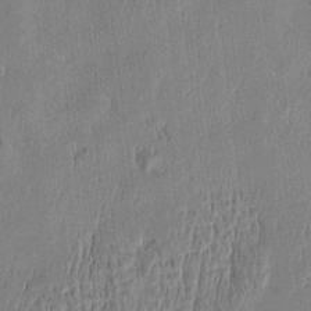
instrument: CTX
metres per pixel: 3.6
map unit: Htu
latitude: -5.3698
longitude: 175.0864
